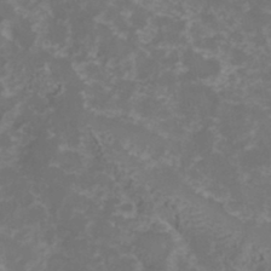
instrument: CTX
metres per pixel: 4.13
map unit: Hve
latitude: 32.9892
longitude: 148.9920
